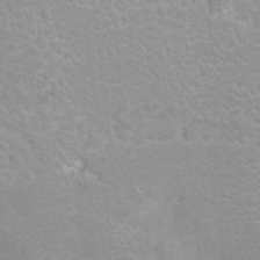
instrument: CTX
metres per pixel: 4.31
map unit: Hto
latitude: 7.3671
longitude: -30.8380
